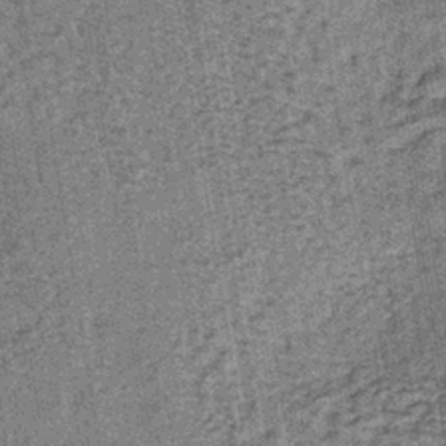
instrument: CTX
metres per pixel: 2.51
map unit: lHb
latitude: -38.6140
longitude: 64.1795
